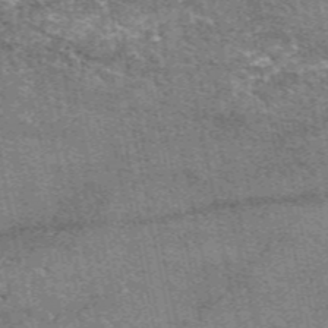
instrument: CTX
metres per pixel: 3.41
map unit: eAb
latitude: 50.1388
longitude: 109.7289
